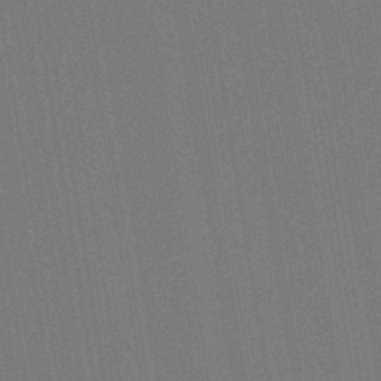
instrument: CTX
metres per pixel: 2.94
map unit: Hto
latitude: -7.9556
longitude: -49.1592
